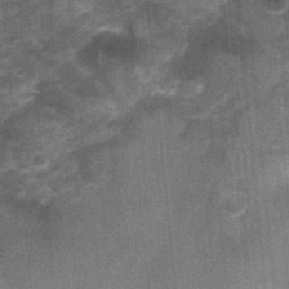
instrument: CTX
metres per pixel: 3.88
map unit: Nhu
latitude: 0.7057
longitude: -17.1781
